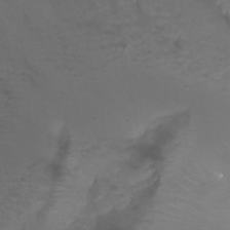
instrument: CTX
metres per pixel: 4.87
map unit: Nhu
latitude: -4.7652
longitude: -75.9717
